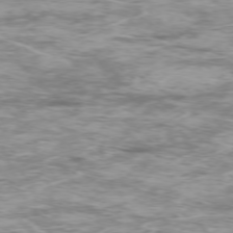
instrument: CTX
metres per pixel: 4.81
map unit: Ap
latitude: -76.5385
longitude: -68.5168
